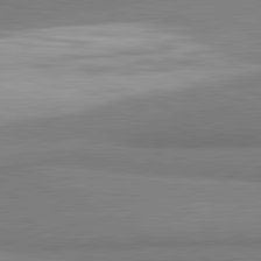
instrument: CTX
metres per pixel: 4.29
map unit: lApd
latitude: 81.7827
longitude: 162.0472
